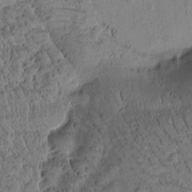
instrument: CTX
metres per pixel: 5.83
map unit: Htu
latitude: -3.1809
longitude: 171.6155
